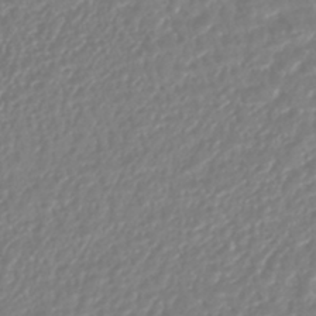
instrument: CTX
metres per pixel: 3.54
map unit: HNhu
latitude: -45.0864
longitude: 98.5951
